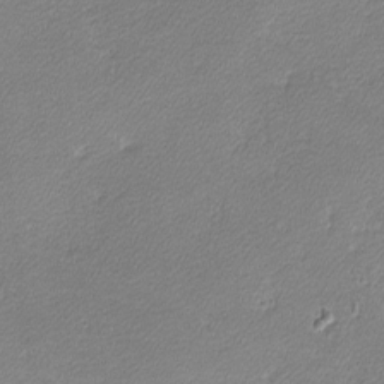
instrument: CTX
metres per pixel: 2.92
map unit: lHvf
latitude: -12.4440
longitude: -102.9702
